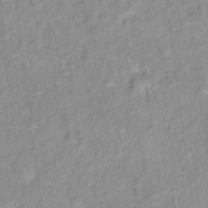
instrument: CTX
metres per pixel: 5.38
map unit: Hto
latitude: 16.0444
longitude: -39.9150
